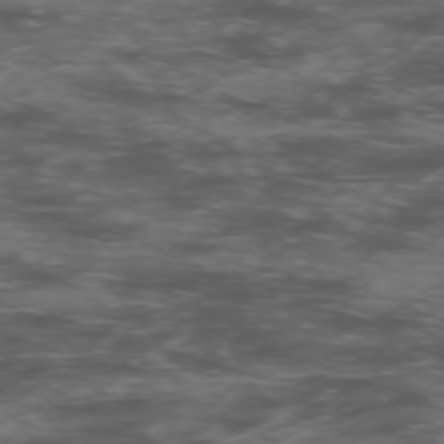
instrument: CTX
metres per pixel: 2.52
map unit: Hpe
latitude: -75.7289
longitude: -19.5749
